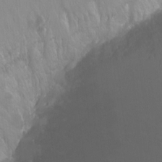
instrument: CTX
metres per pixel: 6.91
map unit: Nhu
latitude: -7.2943
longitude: -44.4223
